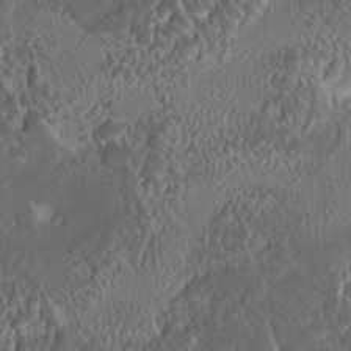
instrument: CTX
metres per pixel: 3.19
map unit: HNhu
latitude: 5.3859
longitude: 12.8408
